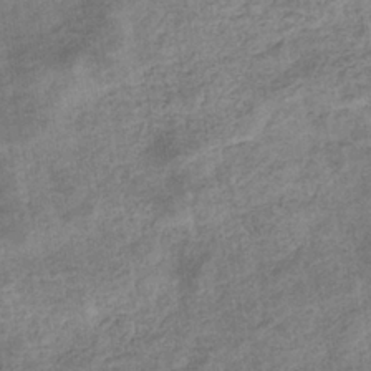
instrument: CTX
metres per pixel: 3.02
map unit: eHb
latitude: -35.2754
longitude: 78.0283
